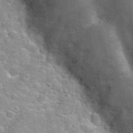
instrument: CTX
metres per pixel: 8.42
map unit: Nhu
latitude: 31.7828
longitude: -50.4601
